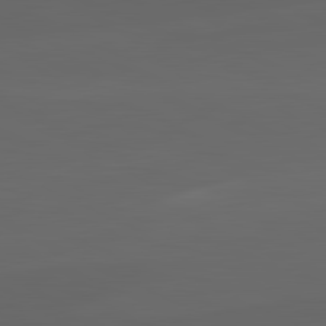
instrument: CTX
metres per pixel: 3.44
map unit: lApd
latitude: 82.1388
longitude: 129.9367
